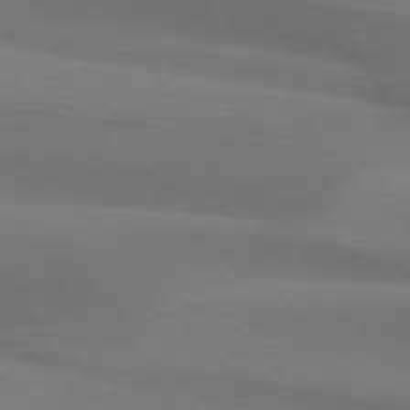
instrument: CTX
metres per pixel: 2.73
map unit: lApd
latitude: 74.4034
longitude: -65.5182
